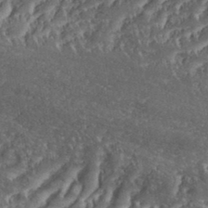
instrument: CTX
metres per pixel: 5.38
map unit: eHh
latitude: 36.2523
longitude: -133.8772
